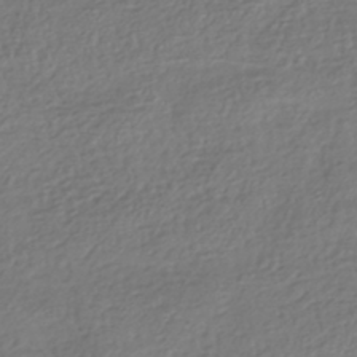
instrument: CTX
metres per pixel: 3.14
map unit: HNhu
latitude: -42.4440
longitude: 98.1228
